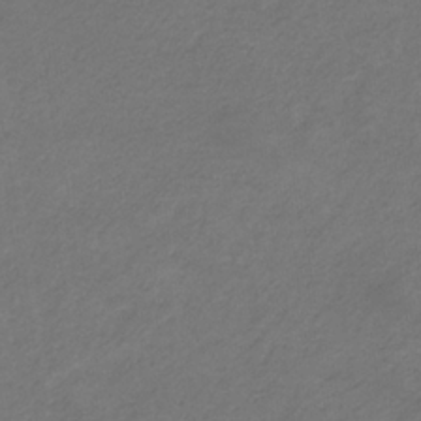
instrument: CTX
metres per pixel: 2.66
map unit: eHb
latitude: -32.5196
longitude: 70.3684
